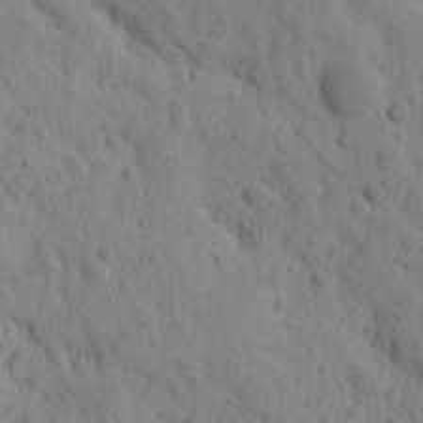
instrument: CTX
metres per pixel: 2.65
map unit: Ave
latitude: 11.8961
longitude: -105.7450
